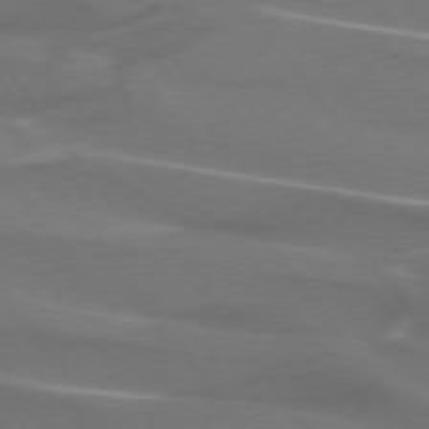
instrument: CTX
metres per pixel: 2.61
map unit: lApd
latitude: 74.5735
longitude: -62.6869
